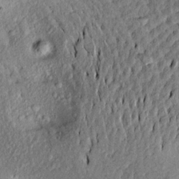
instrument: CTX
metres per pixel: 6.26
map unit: Aa
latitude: 17.3104
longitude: -145.0269
